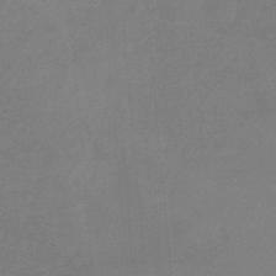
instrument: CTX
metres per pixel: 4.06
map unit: eHb
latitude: -32.6141
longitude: 69.4643
